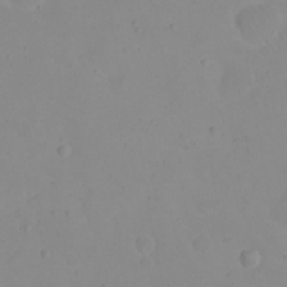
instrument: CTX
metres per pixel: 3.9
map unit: eHh
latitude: 21.2915
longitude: -64.8191
